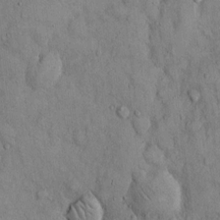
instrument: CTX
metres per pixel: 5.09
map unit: Hto
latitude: 13.5371
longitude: -58.1389
